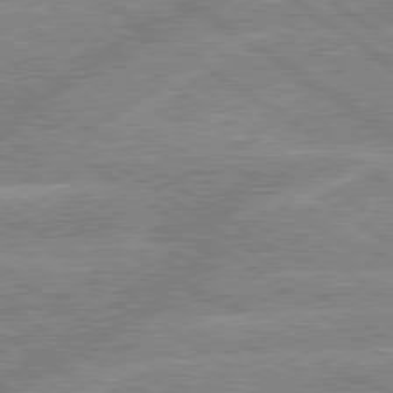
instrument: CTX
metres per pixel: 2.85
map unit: lApd
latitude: 79.3671
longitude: -157.7449
